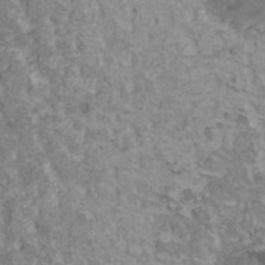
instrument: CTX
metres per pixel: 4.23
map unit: HNhu
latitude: 1.8772
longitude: 7.5966
